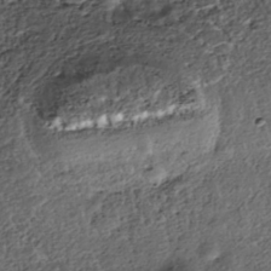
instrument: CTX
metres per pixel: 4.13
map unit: Nhe
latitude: -39.5021
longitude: -117.0081
